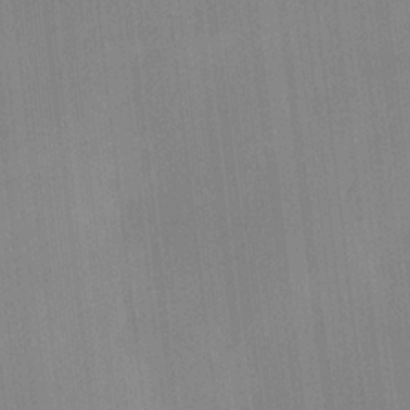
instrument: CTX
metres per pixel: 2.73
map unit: HNhu
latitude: 6.1200
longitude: 11.1620
